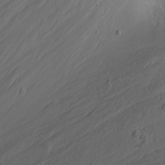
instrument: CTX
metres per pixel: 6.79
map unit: Nhu
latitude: -4.8975
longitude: -80.9703
